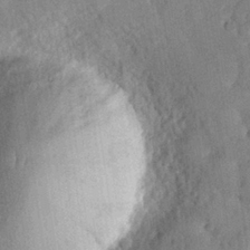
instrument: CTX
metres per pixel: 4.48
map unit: eHh
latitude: 27.5938
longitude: -77.0647
